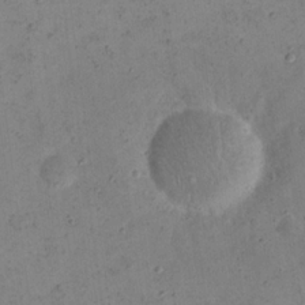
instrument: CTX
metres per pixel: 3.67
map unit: eHh
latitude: 21.8584
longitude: -65.9150
